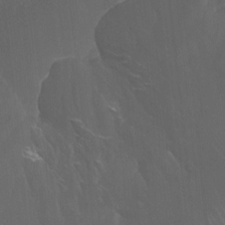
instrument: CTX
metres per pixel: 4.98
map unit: Nhu
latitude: -7.8989
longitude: -76.3656
